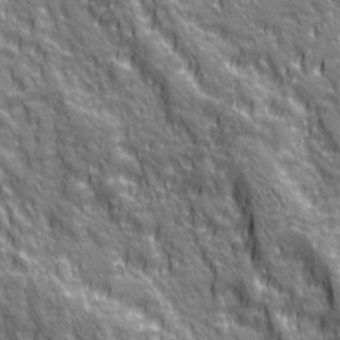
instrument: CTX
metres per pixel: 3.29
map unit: Ave
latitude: 20.3468
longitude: -134.6679
